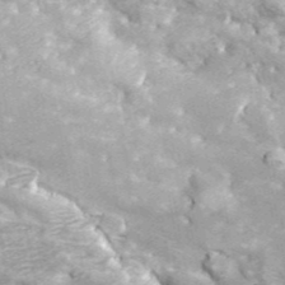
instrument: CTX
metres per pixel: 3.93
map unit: eHh
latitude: 43.3671
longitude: -90.5735
